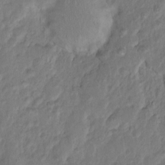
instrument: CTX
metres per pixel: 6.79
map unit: eHh
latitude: 1.3292
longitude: -55.9339
